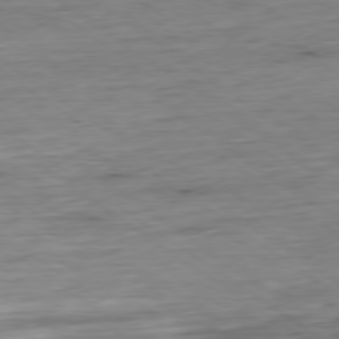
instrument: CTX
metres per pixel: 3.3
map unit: Hpe
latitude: -79.2565
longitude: 12.5007
